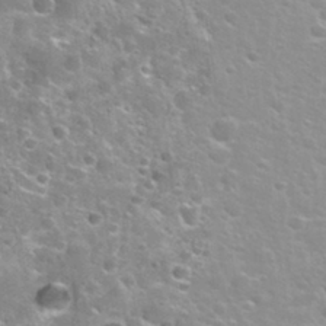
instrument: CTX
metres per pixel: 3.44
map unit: Nhu
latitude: 31.9906
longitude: -51.0836
